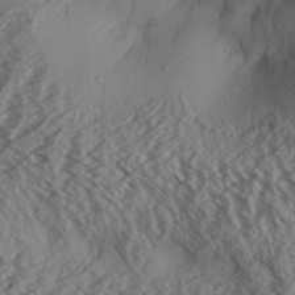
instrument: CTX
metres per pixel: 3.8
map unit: Aa
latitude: 33.1970
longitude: -139.2726
